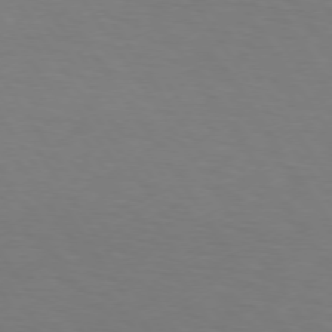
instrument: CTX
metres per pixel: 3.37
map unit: lApd
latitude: 73.4805
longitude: -75.6505
